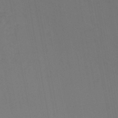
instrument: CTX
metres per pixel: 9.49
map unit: HNhu
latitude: -46.4251
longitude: 93.3132
